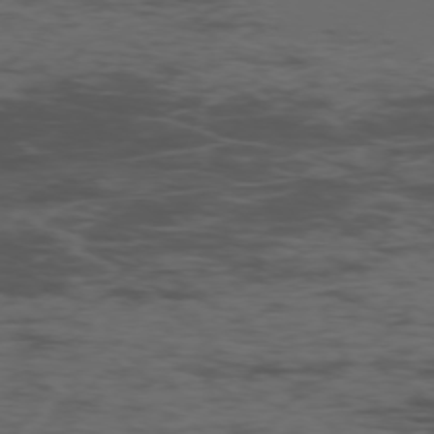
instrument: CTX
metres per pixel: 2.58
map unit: Ap
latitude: -76.2362
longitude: -82.7624
